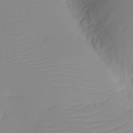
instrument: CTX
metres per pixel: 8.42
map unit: eHh
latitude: -6.0661
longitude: -84.6302
